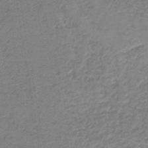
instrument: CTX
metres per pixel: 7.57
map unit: HNb
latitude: -41.1431
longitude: 49.5588
